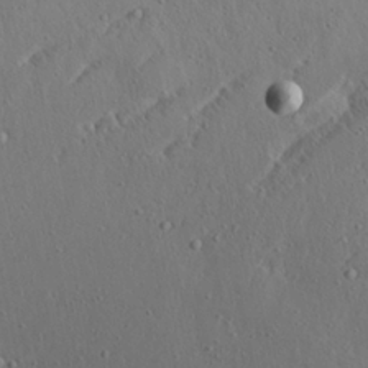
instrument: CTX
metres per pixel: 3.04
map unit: Aa
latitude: 23.0269
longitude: -142.6491
